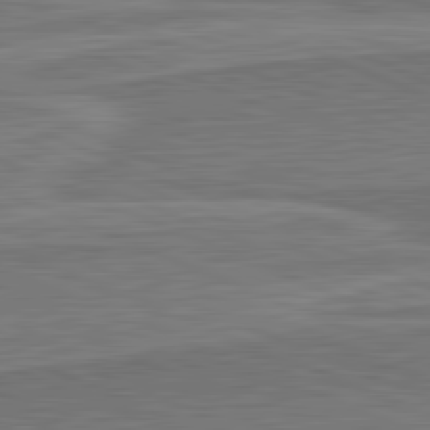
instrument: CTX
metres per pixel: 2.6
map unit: lApd
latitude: 82.2900
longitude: 142.3495
